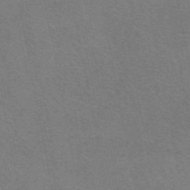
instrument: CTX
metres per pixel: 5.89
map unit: eAb
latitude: 50.4412
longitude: 104.8786
